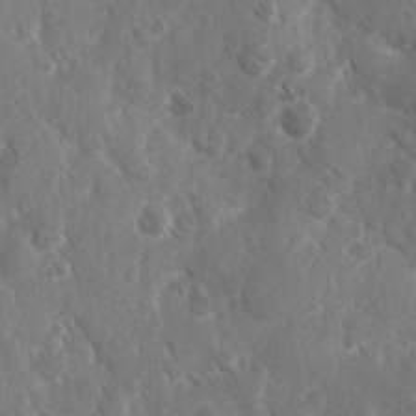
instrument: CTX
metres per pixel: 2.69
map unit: Ave
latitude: -10.5385
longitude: -119.2726
